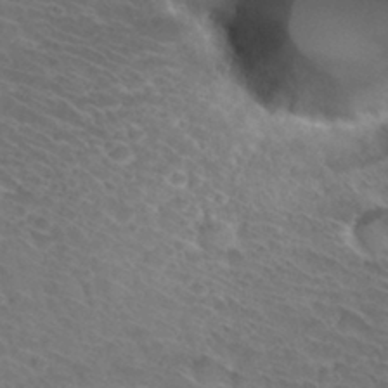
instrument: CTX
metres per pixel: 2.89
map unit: Hto
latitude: 32.6490
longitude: -46.2523
